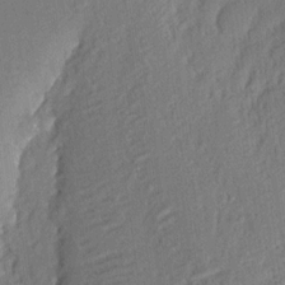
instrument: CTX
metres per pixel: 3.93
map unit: eHh
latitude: 4.5357
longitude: -77.0647
